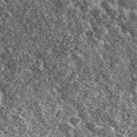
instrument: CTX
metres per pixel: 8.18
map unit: Ave
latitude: 40.6679
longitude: -106.0444
